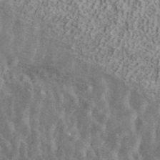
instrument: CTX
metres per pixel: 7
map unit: ANa
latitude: 40.5734
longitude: 17.3321
